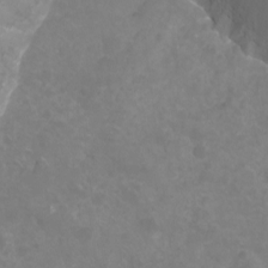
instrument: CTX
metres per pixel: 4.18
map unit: Nhu
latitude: -11.8989
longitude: -74.9514
